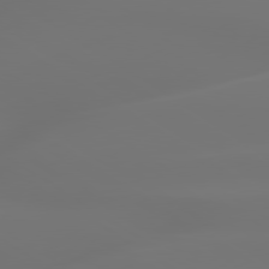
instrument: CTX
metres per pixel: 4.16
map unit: lApd
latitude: 79.6316
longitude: -137.7828
